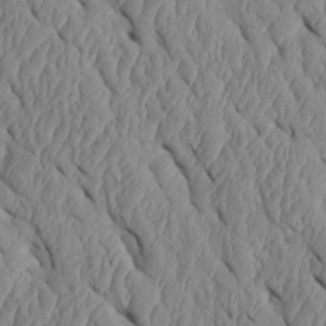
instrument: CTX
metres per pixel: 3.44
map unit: Htu
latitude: 1.8016
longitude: 148.4818
